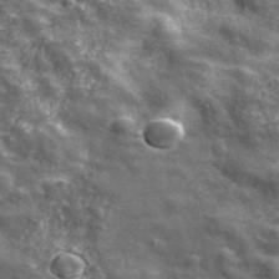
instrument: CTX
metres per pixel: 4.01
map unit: ANa
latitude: 43.1403
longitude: -87.3293
